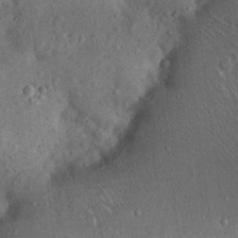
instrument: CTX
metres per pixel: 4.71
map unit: Nhu
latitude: 22.1956
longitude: -71.2159
